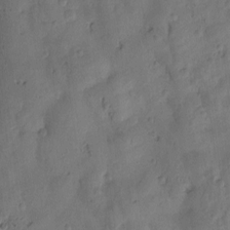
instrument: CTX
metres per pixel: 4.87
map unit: Htu
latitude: 0.0822
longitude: -176.3278
